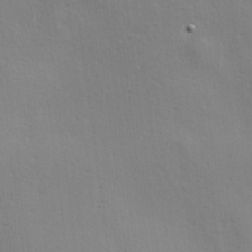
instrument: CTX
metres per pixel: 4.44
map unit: Hve
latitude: 18.5923
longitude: 149.5210
